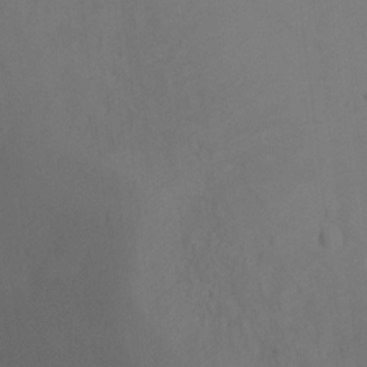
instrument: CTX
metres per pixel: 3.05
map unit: Ht
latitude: 0.9324
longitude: -34.0444
